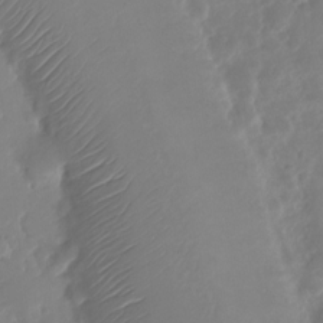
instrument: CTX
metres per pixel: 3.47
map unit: Nhu
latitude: -22.8597
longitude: -73.2915
